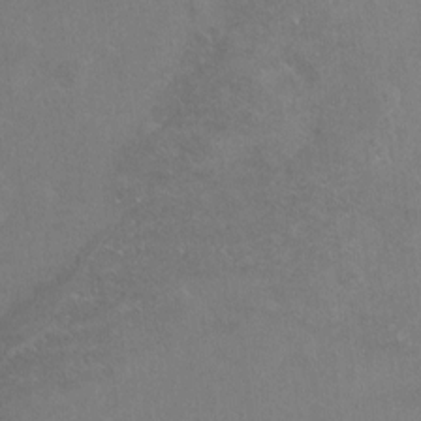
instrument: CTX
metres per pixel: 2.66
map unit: Hto
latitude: -7.3698
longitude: -35.7071
